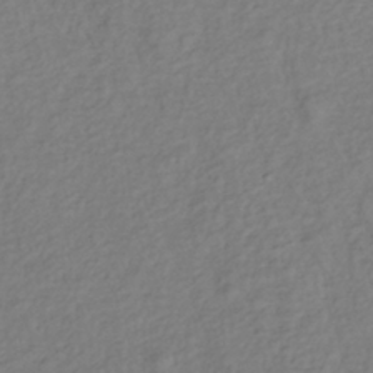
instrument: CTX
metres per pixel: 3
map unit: lHb
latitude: -38.5385
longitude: 70.3873
